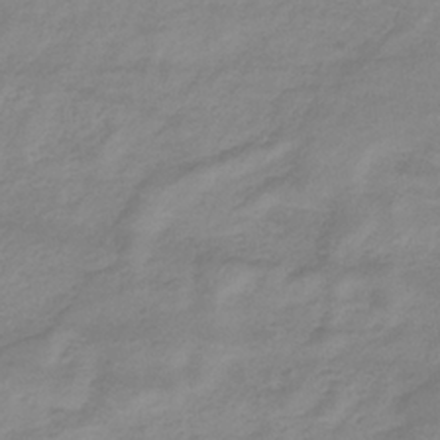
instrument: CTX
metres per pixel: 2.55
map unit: eHb
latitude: -33.7667
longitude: 71.2565
